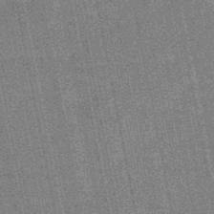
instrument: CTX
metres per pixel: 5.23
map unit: HNb
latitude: -49.3321
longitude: -38.3089
